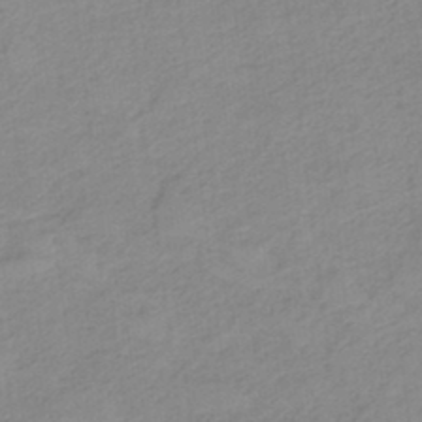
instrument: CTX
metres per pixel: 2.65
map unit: HNb
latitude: -36.1039
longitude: 55.8423
